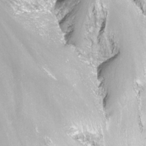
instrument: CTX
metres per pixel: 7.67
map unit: Nhu
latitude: -12.1606
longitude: -68.2334
